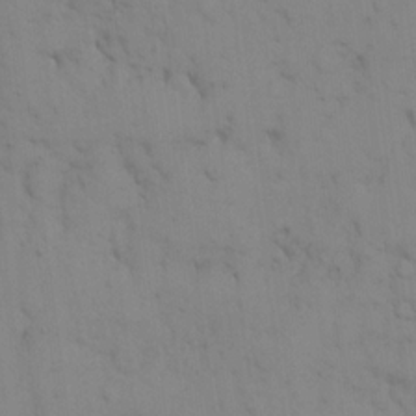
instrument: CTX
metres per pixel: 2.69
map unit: eHh
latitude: 17.1025
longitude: -62.7813
